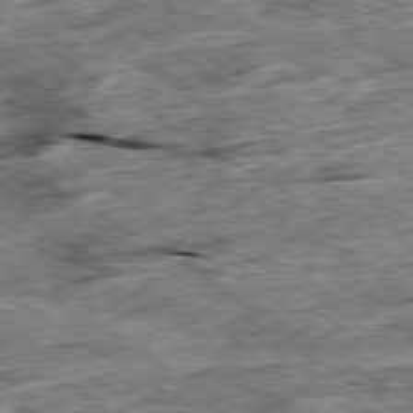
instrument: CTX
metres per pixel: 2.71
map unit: Ap
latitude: -79.5210
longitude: -84.5735
